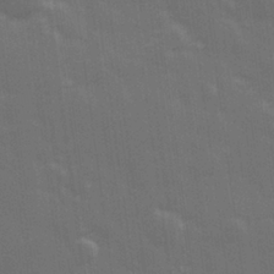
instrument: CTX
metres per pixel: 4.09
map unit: Hve
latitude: 27.3293
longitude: 146.3495
